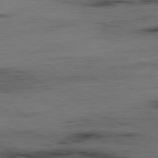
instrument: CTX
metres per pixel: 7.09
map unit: Hpe
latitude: -79.2565
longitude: 13.6722
